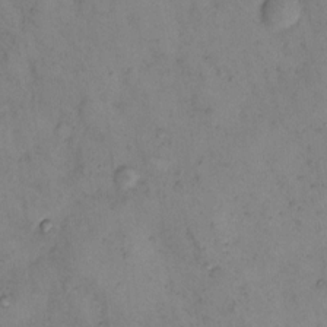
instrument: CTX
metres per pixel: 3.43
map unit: eHh
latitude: 9.7450
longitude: -62.5168
